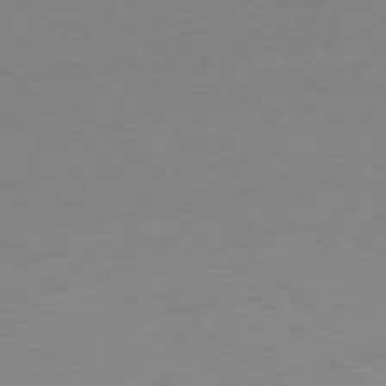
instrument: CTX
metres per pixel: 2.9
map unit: Hpe
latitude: -78.3495
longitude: -21.2159
